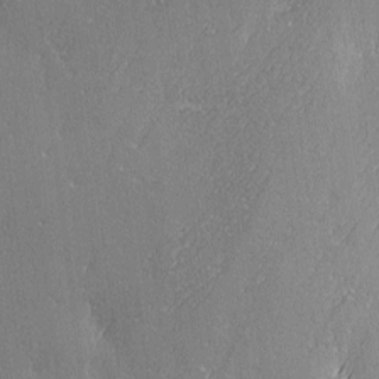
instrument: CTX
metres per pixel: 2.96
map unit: Ave
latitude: 2.6112
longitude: -111.9717
